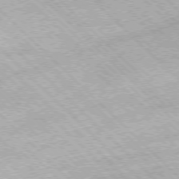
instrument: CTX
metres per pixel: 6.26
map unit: Hpe
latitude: -77.3510
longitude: 13.8800
